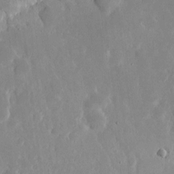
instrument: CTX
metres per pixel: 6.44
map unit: eHh
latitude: 6.1578
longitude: -70.1956
